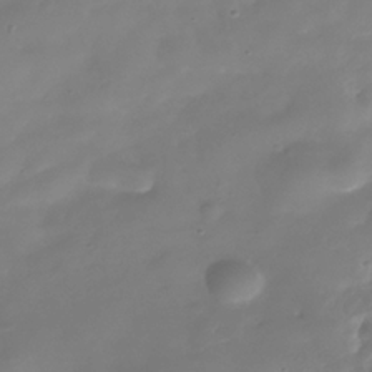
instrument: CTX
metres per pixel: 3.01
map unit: Nhe
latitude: -38.3306
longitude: -118.2900
